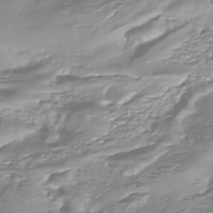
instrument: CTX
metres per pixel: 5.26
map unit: HNhu
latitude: -44.3684
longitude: 98.7085
